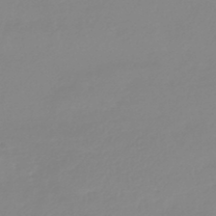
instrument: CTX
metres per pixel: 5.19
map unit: lHb
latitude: -44.0283
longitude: 75.8612
